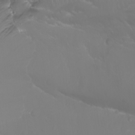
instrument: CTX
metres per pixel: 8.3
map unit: Aa
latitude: -10.7841
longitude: -68.4790
